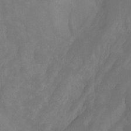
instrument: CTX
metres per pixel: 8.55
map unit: Hto
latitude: -7.6344
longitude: -51.0647
